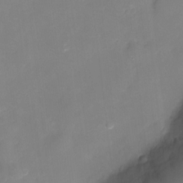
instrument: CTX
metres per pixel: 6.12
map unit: Ht
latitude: -6.5384
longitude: -25.5560
